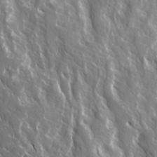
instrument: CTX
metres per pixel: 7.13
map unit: Ave
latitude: 15.0081
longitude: -132.6302
